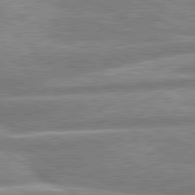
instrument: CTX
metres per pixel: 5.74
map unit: lApd
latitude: 80.4601
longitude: -165.2537
